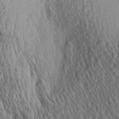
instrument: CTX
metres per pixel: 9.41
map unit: Aa
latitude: 29.3670
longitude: -138.2900
